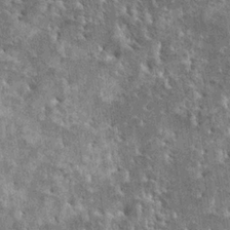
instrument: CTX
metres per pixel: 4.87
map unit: HNhu
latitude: 3.3292
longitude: 4.7841
